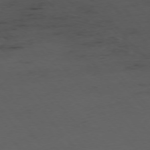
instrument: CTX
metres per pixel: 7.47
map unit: Ap
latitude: -76.0661
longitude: -90.9325
